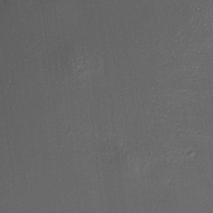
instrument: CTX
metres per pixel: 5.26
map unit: HNhu
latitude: 8.9892
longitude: 13.1620
